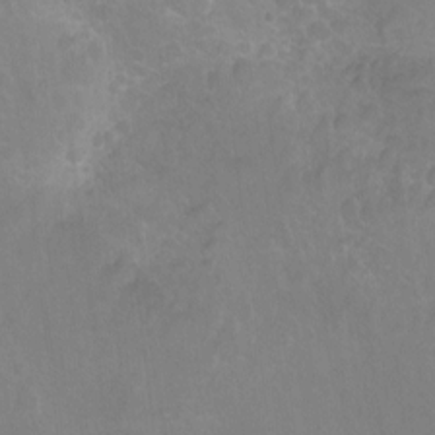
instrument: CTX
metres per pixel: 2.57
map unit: Nhu
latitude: -15.3321
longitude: -25.6882
